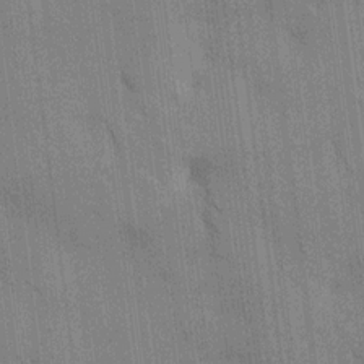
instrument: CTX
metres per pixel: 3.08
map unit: HNhu
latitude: 14.4412
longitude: 13.0675
